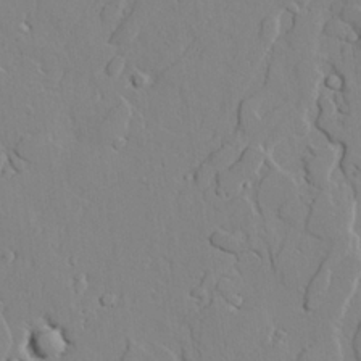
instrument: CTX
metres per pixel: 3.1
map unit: lAvf
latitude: 25.1970
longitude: -110.6113
